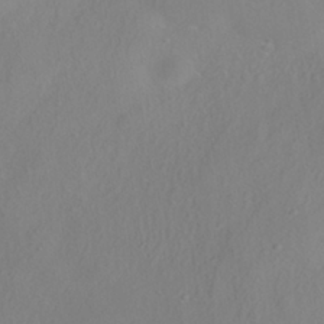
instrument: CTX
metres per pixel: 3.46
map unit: HNhu
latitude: -39.3132
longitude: 101.6910
